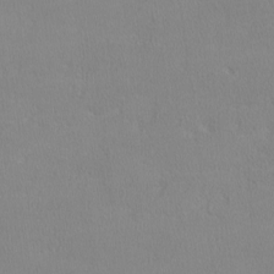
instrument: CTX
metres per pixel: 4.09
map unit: lHvf
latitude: -12.4629
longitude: -99.7071
